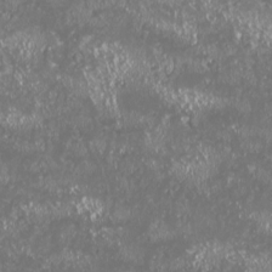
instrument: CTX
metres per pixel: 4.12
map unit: HNhu
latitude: -2.5573
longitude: 11.1431
